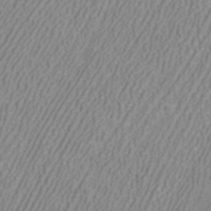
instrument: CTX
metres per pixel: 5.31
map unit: ANa
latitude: 40.1766
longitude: 21.9745
